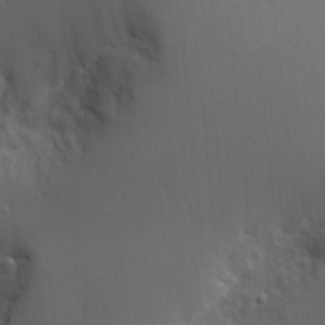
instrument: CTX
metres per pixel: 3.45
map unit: Nhu
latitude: 0.6868
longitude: -76.8191
